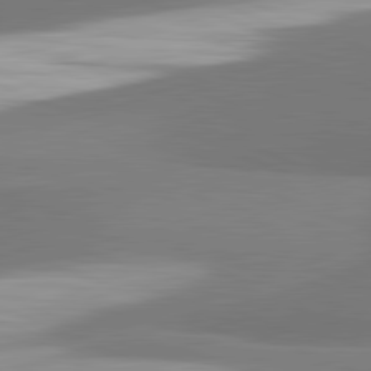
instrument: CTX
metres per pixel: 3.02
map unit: lApd
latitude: 82.0633
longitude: 153.5021
